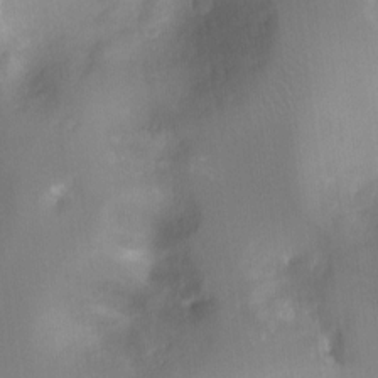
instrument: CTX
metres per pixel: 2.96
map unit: Hto
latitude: -13.2376
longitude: -40.6112
